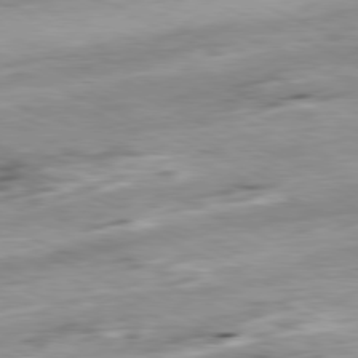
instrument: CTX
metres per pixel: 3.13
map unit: Ap
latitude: -80.1984
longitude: -66.5356
